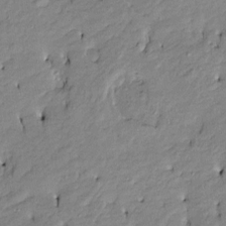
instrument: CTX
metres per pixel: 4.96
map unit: Htu
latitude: -9.4454
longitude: 176.9542
